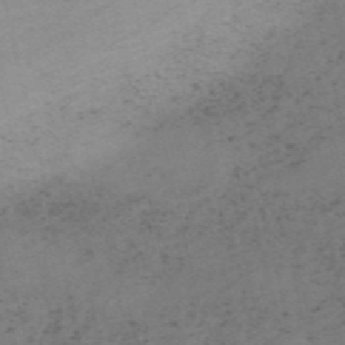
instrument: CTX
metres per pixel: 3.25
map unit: HNb
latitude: -55.1053
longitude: -48.3656
